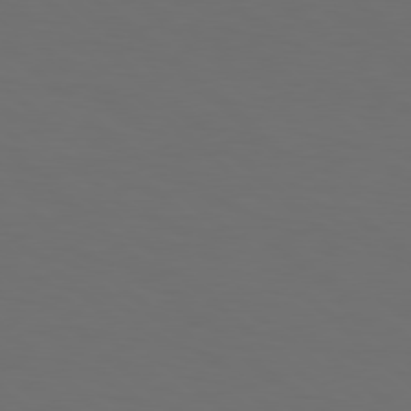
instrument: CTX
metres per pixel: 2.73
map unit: Hpe
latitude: 78.5924
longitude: -175.8961
